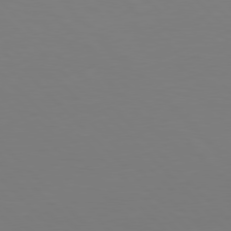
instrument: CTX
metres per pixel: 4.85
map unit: Hpe
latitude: 77.3859
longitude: -167.6316
